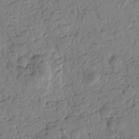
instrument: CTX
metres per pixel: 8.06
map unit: Htu
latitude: -0.5196
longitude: -176.9136
